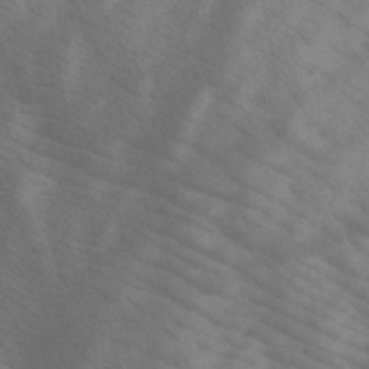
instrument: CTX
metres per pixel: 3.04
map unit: HNb
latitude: -45.2943
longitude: -41.2536
